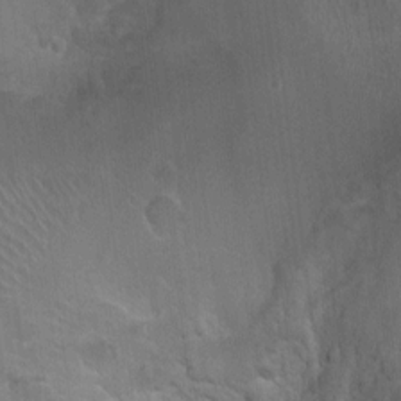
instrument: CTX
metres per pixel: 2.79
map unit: Ht
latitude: -1.7667
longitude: -17.1403
